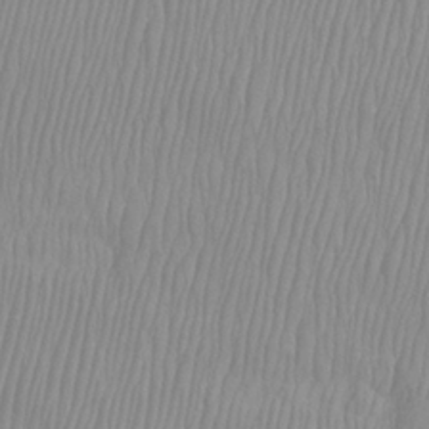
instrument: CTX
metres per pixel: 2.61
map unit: Htu
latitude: -8.3873
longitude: -75.1025
